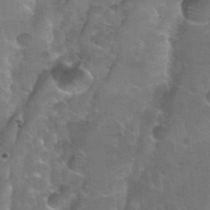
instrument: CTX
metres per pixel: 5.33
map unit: Nhu
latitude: 31.1970
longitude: -54.0633
